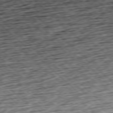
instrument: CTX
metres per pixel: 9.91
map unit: Hpe
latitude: -77.5399
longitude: 14.3307
